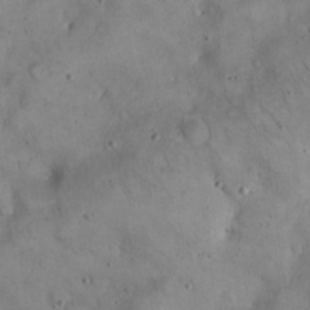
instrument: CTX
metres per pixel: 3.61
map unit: eHh
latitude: 20.9514
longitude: -61.3481
